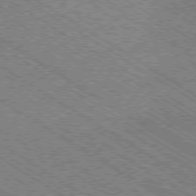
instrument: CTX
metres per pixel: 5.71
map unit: Ap
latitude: -79.1620
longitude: -78.8758
